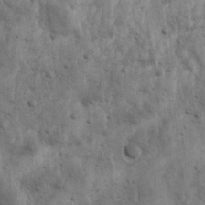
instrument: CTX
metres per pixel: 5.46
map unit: Ave
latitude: 17.0836
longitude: -133.3860
